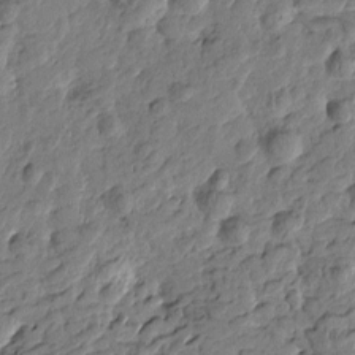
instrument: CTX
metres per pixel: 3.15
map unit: Htu
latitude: -1.8045
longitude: -179.4427
